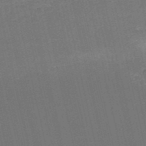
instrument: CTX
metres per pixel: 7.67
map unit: HNb
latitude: -51.5210
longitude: -48.8191
